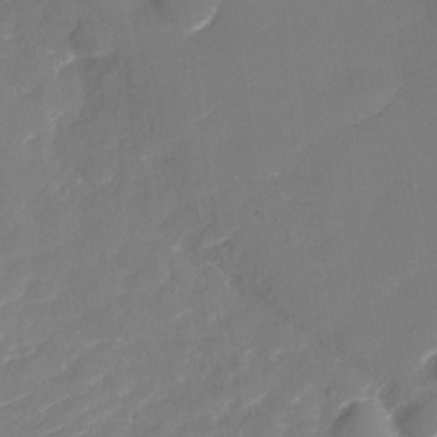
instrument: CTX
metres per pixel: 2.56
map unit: Nhu
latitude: -30.3117
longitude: -72.3468
